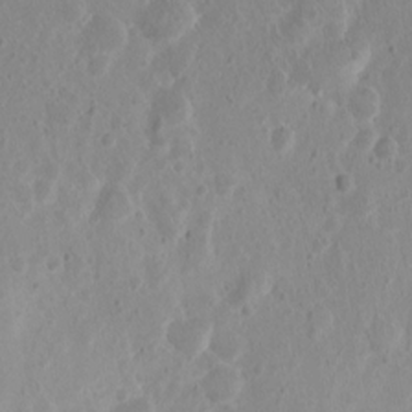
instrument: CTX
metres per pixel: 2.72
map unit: Nhu
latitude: 2.1011
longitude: -15.0081
